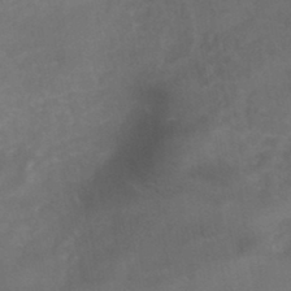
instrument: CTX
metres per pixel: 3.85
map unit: HNb
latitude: -44.6330
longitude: -37.0270
